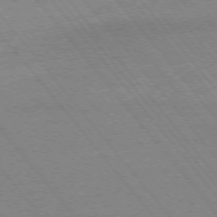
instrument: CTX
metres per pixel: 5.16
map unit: Ap
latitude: -76.0472
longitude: -60.4412
